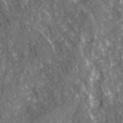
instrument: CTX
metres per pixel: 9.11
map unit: Ave
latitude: 15.1026
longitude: -131.7828
